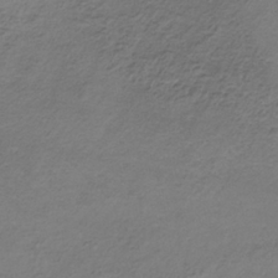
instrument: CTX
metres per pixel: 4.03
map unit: lHb
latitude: -35.9367
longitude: 67.3699
